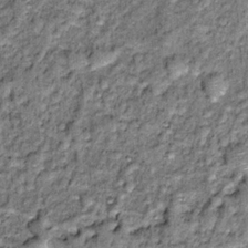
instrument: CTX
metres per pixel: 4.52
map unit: Hto
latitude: 14.1767
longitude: -34.9324
